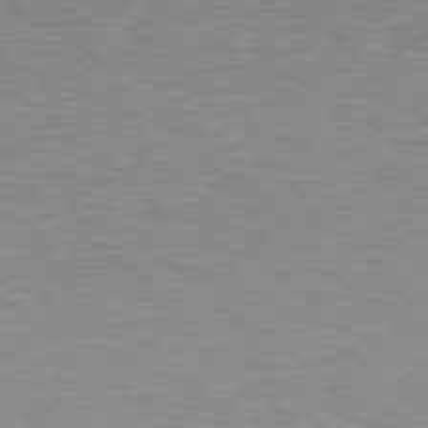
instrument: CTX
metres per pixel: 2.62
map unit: Hpe
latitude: 78.4790
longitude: -166.9513
